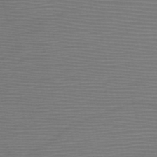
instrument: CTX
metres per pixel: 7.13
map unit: HNb
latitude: -48.7275
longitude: -44.4979
